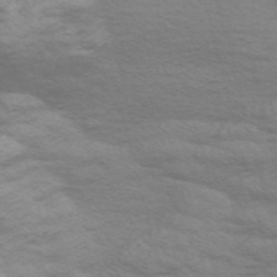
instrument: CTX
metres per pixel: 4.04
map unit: Nve
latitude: -57.8233
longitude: 54.3684
